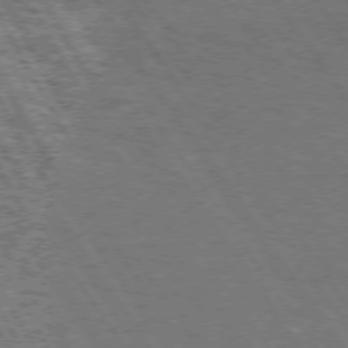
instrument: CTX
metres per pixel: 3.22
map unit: Hpe
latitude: 73.2348
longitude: -125.4048
